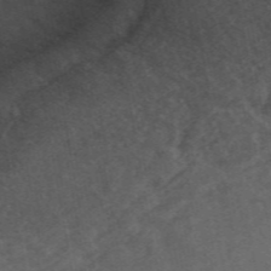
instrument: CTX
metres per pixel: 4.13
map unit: ANa
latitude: 49.4804
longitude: -72.3279
